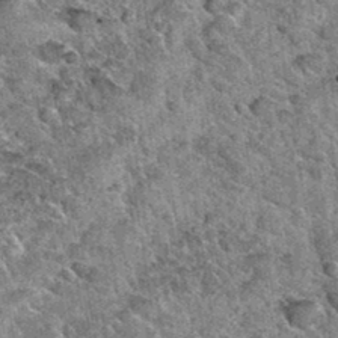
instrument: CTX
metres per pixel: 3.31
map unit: Hto
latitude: 35.4048
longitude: -52.4979
